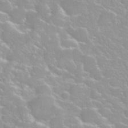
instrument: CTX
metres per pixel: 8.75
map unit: Nhu
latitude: 27.9339
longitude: -51.5749
